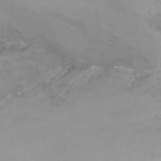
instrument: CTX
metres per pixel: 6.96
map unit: Nhu
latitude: -15.7100
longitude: -52.2523
